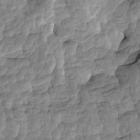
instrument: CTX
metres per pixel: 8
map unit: eHh
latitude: -1.7100
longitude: 14.6519
